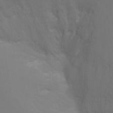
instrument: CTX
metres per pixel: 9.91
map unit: Ht
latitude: -11.5021
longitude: -34.4790
